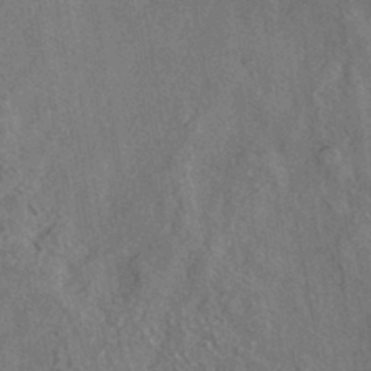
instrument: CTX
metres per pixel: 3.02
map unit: eHh
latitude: -41.4454
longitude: 120.8975
